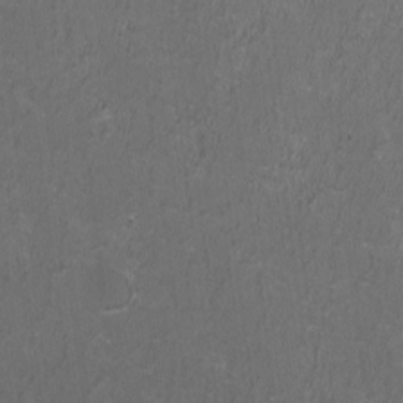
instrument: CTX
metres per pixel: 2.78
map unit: HNhu
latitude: 0.8380
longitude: -0.5734
